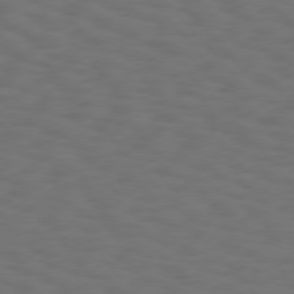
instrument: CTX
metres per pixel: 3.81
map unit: Hpe
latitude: 75.4615
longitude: -133.4804
